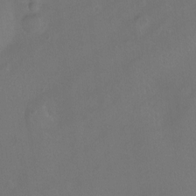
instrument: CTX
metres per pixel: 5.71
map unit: Hto
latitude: -12.6519
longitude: -40.4789
